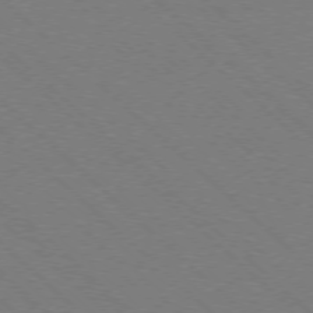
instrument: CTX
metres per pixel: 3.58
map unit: Ap
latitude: -77.5021
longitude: -65.5938
